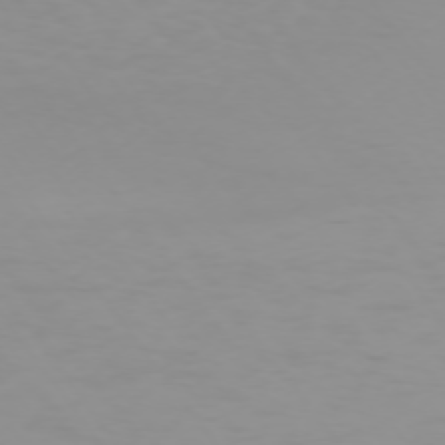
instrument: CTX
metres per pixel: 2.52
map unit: Ap
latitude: -74.6897
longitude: -81.6883
